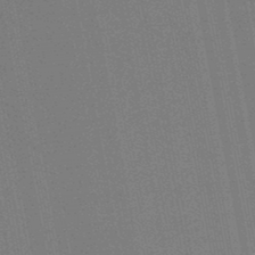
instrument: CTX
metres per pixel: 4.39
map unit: lHb
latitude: -46.5384
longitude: 77.8989
